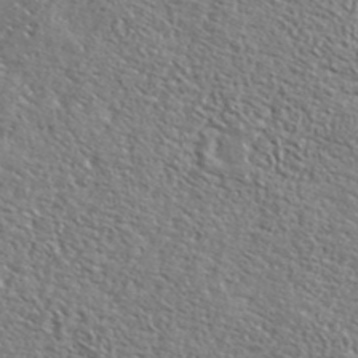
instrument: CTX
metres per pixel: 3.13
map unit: ANa
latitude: 41.6693
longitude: -86.8002
